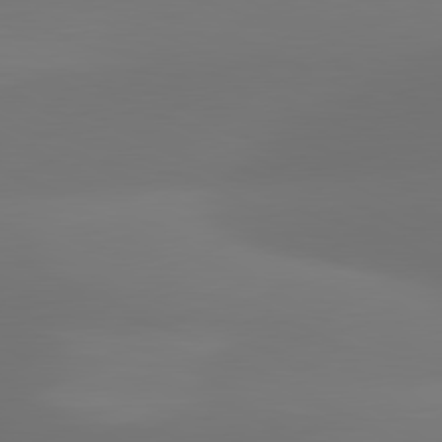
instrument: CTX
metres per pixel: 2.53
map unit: lApd
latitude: 81.2726
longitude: 129.1809
